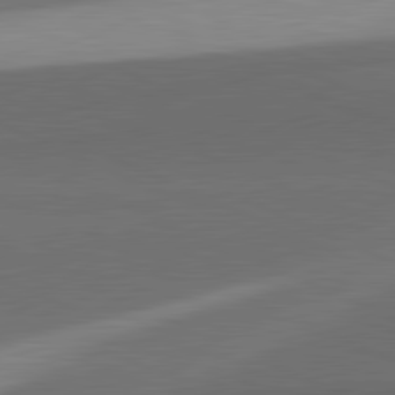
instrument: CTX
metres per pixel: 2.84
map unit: lApd
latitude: 81.5938
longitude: 138.5763
